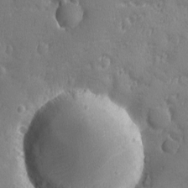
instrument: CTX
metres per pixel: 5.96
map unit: Ave
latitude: -8.7841
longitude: -119.1970
